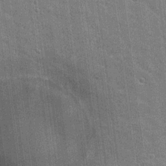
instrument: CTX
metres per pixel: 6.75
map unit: Nhu
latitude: 17.9528
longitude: -30.4412
